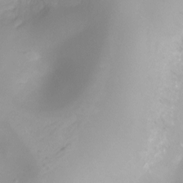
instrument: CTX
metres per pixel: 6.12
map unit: Ht
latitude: -6.0850
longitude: -30.3090
